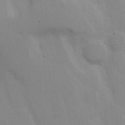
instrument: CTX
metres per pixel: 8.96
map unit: Nhu
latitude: 19.8205
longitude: -72.9703
